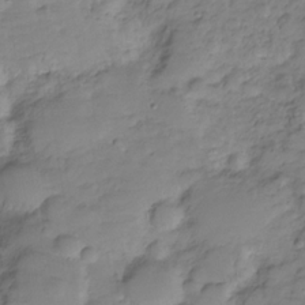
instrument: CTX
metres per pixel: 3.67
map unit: Hve
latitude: -28.5007
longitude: 94.2550
